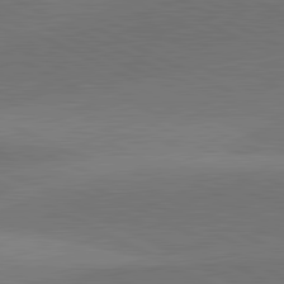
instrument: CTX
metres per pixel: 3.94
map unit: lApd
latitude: 81.9339
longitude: 134.0094
